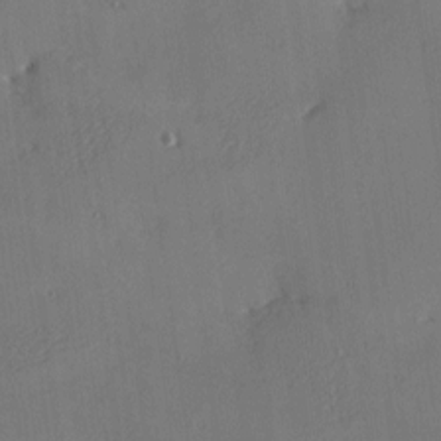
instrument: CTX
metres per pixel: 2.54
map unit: Nhu
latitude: 0.2333
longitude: -77.0458
